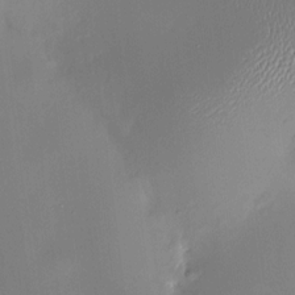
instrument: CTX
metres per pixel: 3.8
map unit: HNhu
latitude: 8.7435
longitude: 9.9178
